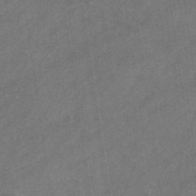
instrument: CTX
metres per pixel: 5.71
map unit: eHb
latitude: -31.6533
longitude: 71.4455
